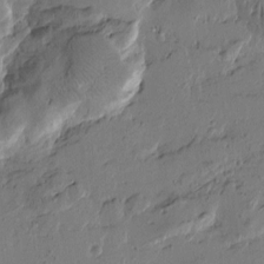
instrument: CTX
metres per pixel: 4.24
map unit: Htu
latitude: -2.5762
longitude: -178.1578
